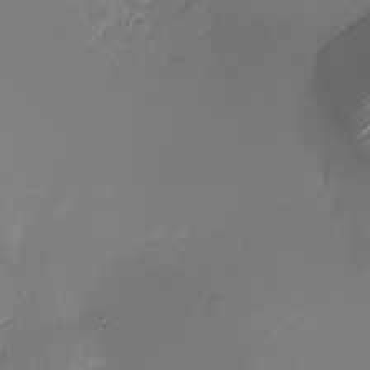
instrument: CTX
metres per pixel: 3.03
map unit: Nhu
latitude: -26.5951
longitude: -73.2915
